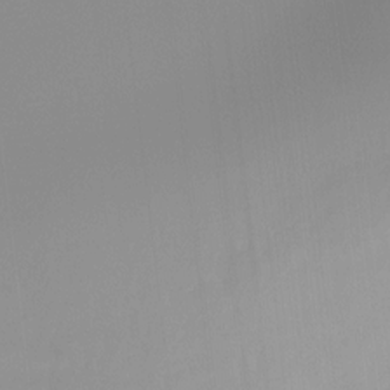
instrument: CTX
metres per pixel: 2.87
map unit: Ht
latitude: -14.8030
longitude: -51.9717
